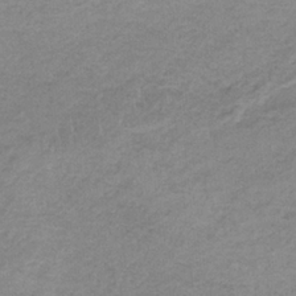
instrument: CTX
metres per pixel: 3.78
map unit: HNb
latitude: -34.3306
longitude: 58.7841
